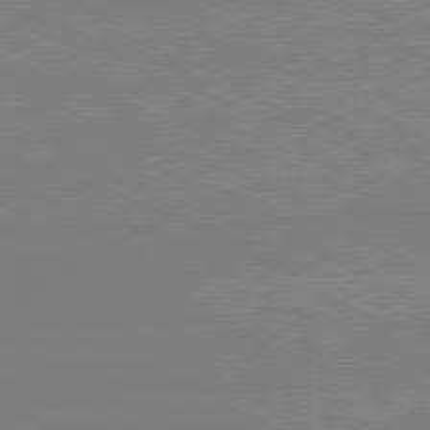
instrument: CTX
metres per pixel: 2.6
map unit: lApd
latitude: 81.7827
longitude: -158.4790
